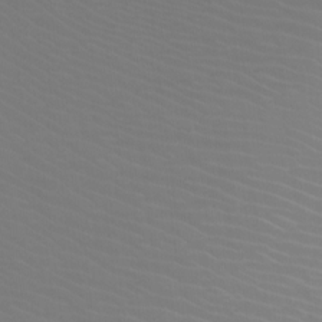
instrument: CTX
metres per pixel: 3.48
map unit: Htu
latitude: -12.2740
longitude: -71.2348
